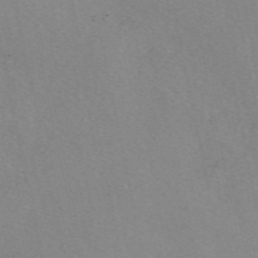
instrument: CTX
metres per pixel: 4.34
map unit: eAb
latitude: 49.4615
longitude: 107.3888
